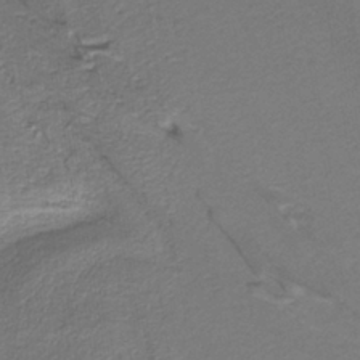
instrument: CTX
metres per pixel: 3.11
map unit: eAb
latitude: -39.0109
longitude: 53.3131
